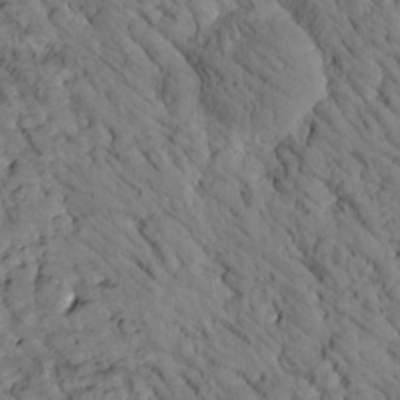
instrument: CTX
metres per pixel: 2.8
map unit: Htu
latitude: -2.9919
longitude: 173.8800
